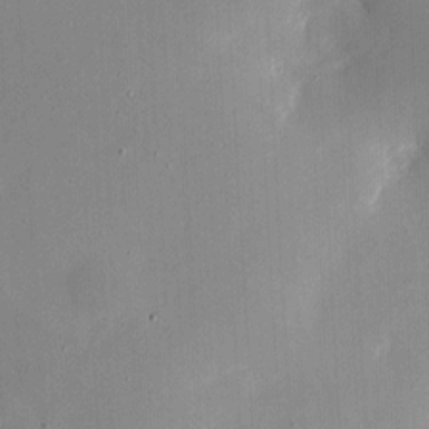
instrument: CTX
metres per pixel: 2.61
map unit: eHh
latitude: 4.9325
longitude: -68.8569
